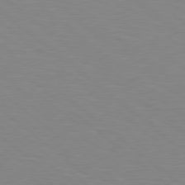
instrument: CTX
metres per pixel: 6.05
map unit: lApd
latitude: 79.1592
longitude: -176.3656
